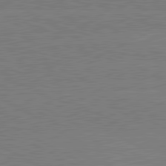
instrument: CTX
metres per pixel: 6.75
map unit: lApd
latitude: 80.9136
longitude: -126.9703
